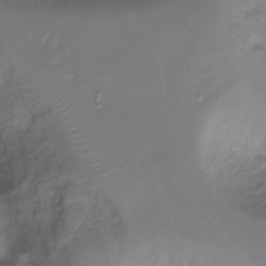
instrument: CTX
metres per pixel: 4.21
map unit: Ht
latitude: -17.4644
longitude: -46.2523
